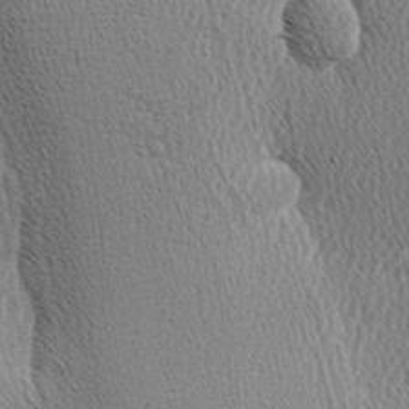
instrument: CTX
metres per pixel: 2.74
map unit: Hve
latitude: 2.8758
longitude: -124.6301
